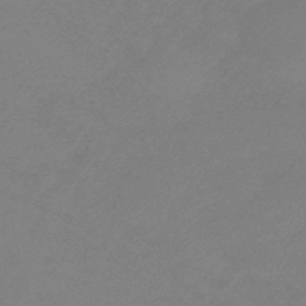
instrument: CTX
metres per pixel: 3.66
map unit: eHb
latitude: -46.3873
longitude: 86.8219
